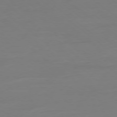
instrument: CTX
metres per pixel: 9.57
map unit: Ap
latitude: -78.6896
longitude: -76.4223
